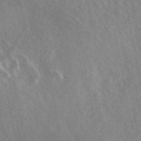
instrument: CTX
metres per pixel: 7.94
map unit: ANa
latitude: 46.0822
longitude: 50.3495
